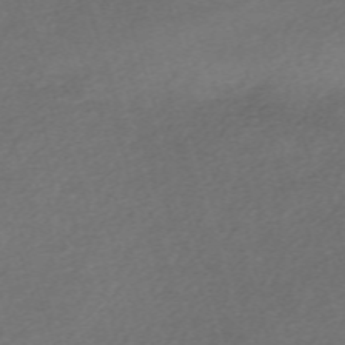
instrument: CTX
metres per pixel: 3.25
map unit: eHh
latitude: -62.5007
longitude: 53.9367
